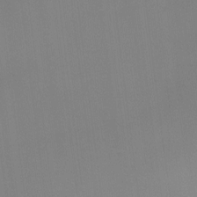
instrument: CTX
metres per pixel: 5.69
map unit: Hto
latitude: -11.3510
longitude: -38.2333
